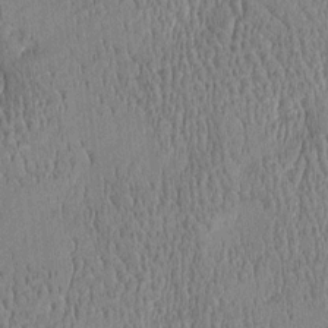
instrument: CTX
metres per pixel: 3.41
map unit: Htu
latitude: -5.0297
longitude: 175.2375
